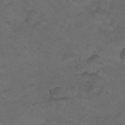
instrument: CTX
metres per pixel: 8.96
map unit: Nhu
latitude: 25.0269
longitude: -53.2159
